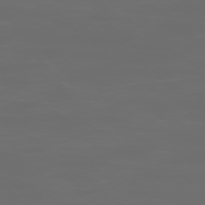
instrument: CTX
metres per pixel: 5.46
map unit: Ap
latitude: -76.6518
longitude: -82.0822
